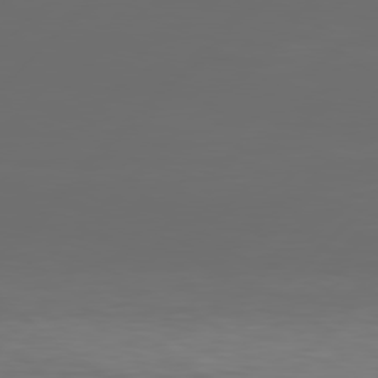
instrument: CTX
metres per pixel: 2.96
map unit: Hpe
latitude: 77.8016
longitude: -123.3860
